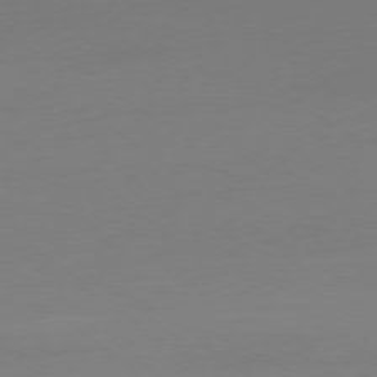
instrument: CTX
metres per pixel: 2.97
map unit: Ap
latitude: -78.4062
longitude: -66.1011
